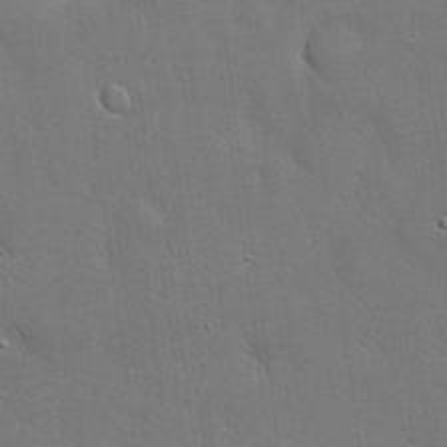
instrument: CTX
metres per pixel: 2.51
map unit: Nhu
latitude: 28.8191
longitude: -68.4223
